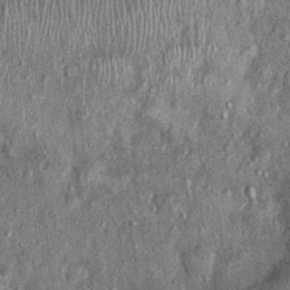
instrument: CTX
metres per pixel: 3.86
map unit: Nhu
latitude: 0.3656
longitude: -16.3278
